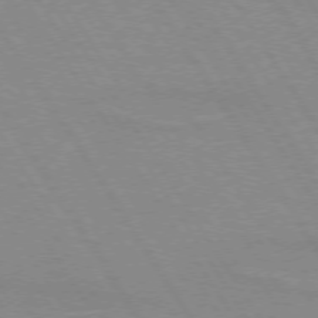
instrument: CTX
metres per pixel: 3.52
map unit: lApd
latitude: 73.1593
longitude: -56.5545
